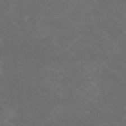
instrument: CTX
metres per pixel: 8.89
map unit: HNhu
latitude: 0.6868
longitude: -2.1578
